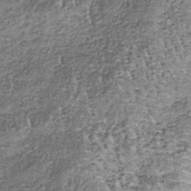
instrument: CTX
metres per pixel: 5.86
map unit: lHb
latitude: -38.5573
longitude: 64.9353
